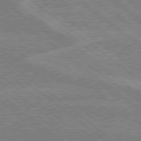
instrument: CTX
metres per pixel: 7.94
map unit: Hpe
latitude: 78.8947
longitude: -160.4412
